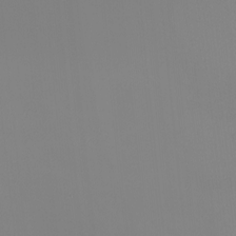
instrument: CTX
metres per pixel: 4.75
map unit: eHh
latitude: -5.3131
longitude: -87.0269
